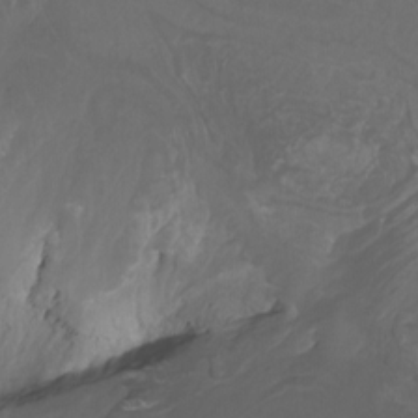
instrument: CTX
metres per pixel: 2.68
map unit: Nhu
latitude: -9.6344
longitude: -76.2144
